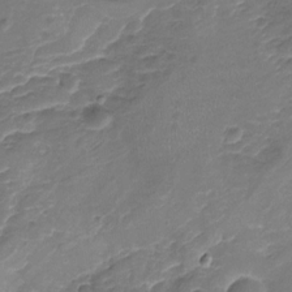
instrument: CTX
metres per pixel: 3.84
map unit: Nhu
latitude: -19.3321
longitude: -56.4601
